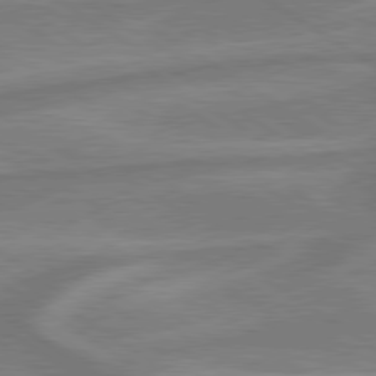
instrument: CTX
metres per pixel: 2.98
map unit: lApd
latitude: 79.6127
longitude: -172.4601
